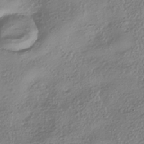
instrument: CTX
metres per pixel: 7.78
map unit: HNhu
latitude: -41.2943
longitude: 102.2928
